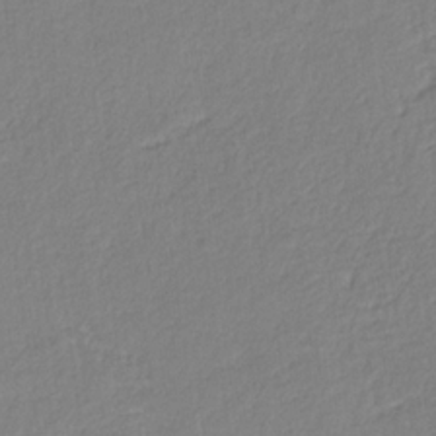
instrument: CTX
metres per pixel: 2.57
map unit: eHb
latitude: -30.3495
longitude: 62.6329
